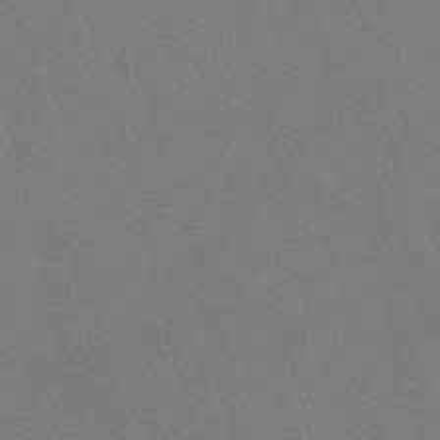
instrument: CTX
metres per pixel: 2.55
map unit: Nve
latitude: -58.3117
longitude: 62.1983
